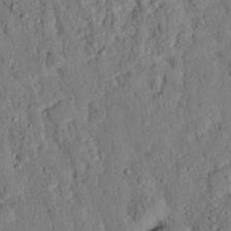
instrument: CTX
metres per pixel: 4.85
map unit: eHh
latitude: 26.0255
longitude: -78.9136
